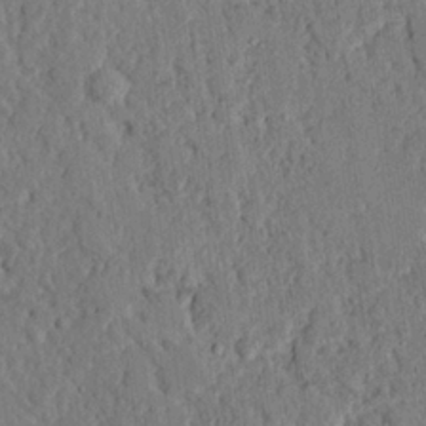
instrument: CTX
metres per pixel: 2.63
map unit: eHh
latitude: 25.2725
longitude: -78.4601
